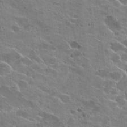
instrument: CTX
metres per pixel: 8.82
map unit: Hto
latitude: 23.4237
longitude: -42.4979
